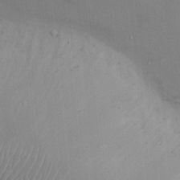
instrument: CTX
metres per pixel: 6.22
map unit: Ht
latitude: -4.3306
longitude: -14.6113
